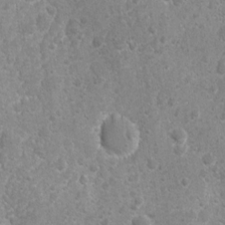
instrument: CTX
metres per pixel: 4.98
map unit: Ave
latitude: -10.6896
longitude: -120.1011
